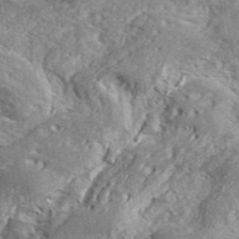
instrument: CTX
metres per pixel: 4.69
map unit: ANa
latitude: 39.7261
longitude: -91.0081
